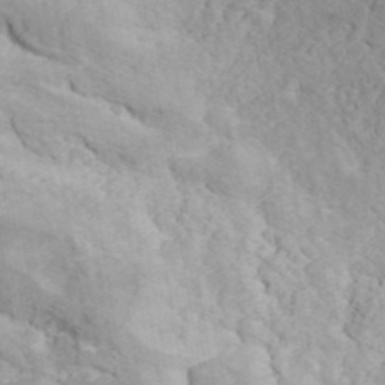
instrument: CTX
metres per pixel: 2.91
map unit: ANa
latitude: 41.3860
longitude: 49.3510
